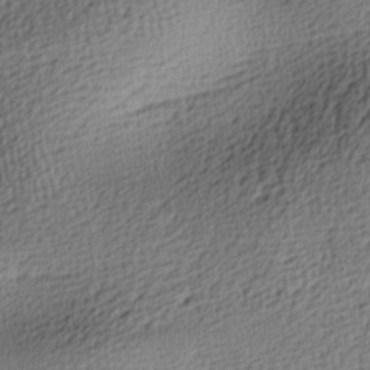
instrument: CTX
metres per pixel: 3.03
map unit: lAa
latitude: -8.4629
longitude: -125.4237
